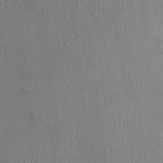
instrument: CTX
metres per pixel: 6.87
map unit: Nhu
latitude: -0.3496
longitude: -14.4790
